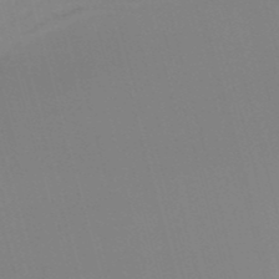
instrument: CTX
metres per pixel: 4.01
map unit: eHb
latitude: -50.6896
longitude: 75.5399
